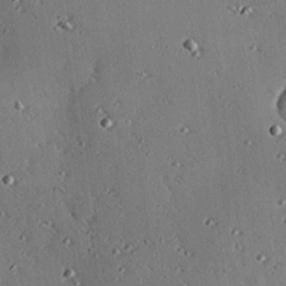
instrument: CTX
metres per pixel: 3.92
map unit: eHh
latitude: 23.0080
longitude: -90.4979
